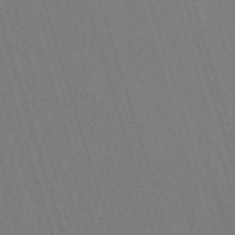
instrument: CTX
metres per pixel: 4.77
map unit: HNb
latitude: -53.5399
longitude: -42.7624
